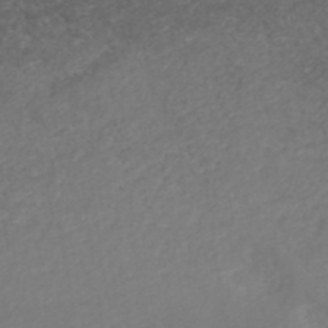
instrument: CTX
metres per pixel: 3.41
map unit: ANa
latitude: 40.8191
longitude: 25.3698
